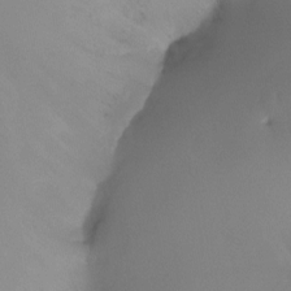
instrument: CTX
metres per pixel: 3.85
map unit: Nhu
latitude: -15.5777
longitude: -49.8394
